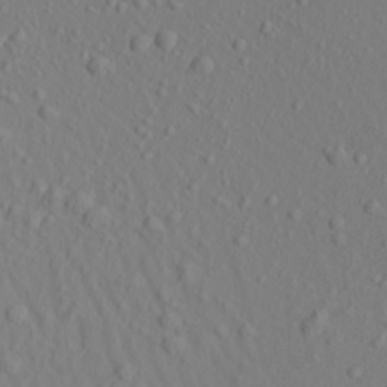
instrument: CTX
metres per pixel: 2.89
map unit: Aa
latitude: 22.9892
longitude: -145.9339
